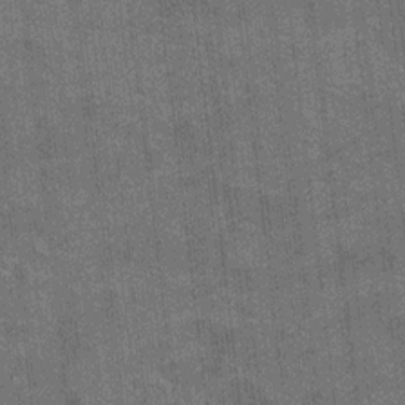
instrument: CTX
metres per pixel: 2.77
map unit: Ht
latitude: 8.3845
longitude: -36.7057
